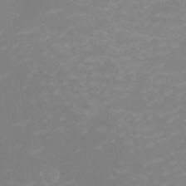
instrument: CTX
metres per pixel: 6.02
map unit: eHh
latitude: -2.7463
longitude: -75.0458
